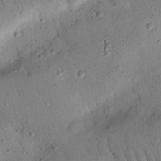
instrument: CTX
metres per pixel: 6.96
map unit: Nhu
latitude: 22.4412
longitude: -75.3860
